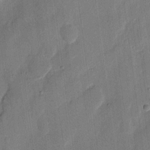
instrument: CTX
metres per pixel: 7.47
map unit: eHh
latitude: 9.3482
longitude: -68.4223
